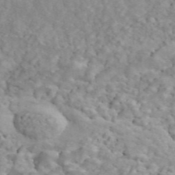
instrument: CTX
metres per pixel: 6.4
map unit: ANa
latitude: 45.9717
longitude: 23.5588
